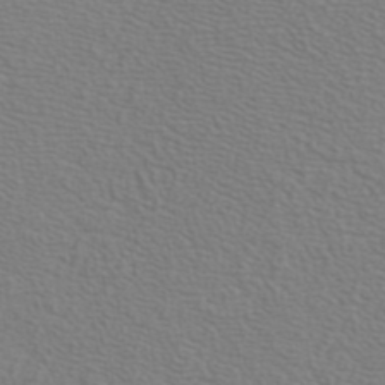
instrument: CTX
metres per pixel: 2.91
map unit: ANa
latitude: 39.9906
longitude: 20.5007
